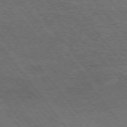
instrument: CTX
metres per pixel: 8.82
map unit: Hpe
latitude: 75.1025
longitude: -139.9150
